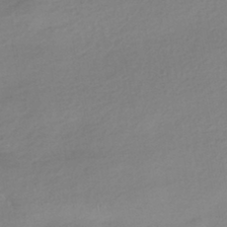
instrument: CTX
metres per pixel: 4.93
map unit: HNhu
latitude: -42.2361
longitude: 95.9556
